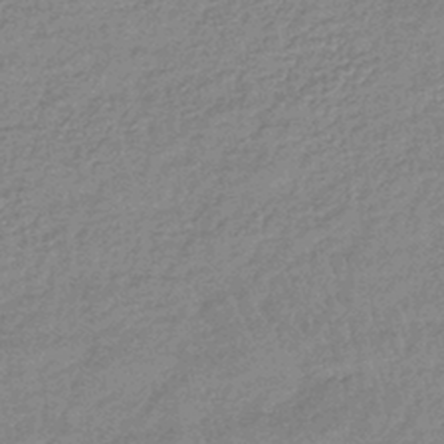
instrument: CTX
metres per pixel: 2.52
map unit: lHb
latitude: -41.6344
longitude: 66.2928
